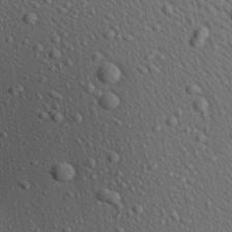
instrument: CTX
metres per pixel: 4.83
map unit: Aa
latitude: 22.5546
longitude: -138.9703
